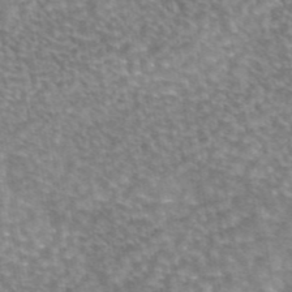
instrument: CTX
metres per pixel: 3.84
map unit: eAb
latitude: 45.0269
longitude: 105.7666
